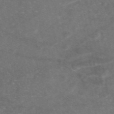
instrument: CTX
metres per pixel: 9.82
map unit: eAb
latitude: 47.4994
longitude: 120.1228
